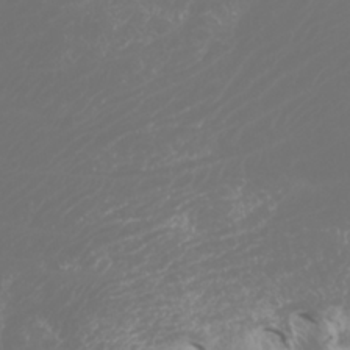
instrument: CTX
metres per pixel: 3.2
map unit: Htu
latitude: -5.2565
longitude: -74.0633
